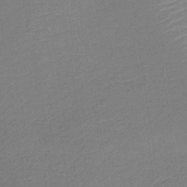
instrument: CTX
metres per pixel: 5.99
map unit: lHb
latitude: -35.0486
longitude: 65.7667
